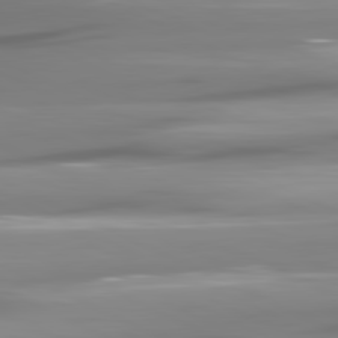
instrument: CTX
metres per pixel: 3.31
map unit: lApd
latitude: 81.2159
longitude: -146.1767
